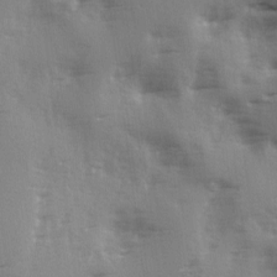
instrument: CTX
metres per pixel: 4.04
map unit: Ave
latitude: 2.2711
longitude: -110.9514
